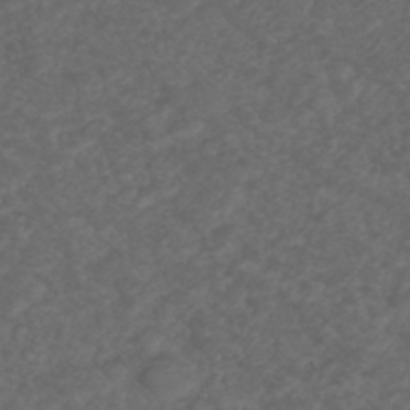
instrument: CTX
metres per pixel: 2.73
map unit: ANa
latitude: 38.9514
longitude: 24.1795
